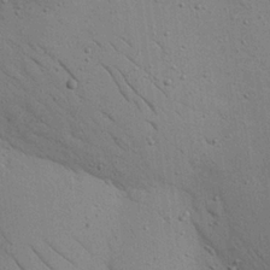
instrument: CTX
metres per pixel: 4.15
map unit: Nhu
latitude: 23.8394
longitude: -75.0081
